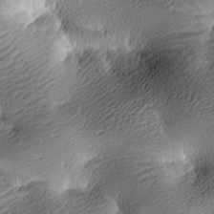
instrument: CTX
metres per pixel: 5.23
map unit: lAa
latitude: -10.0094
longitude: -125.3103
